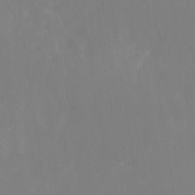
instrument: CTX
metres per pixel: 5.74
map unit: Nhu
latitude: -27.9178
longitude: -75.6505
